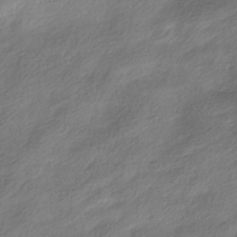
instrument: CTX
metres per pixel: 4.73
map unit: HNhu
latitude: -40.4440
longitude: 100.2739
